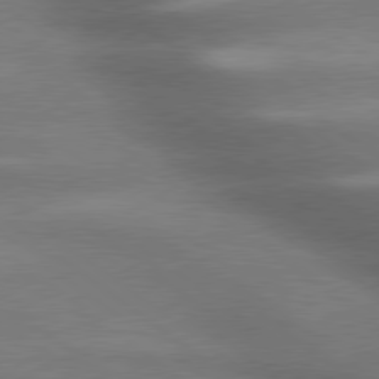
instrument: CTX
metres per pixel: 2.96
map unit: lApd
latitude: 79.5749
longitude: -118.6679
